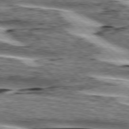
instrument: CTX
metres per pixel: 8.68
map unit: lApd
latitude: 76.4034
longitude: -79.6505
